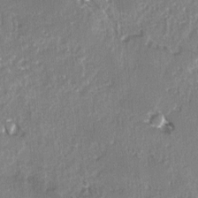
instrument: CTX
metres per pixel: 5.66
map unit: lAvf
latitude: -4.8219
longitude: -113.7072
